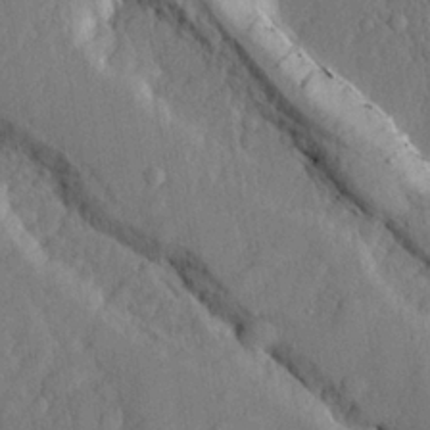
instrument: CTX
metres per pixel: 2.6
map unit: lHvf
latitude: 22.3656
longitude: 143.8800
